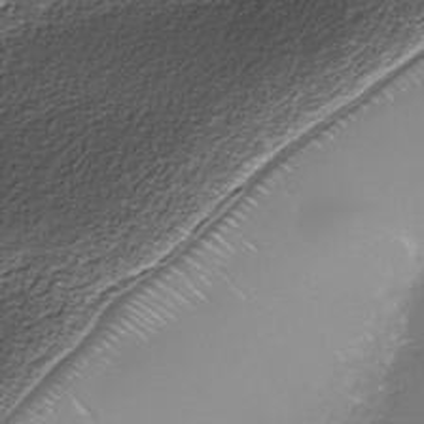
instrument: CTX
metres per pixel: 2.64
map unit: Nhe
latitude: -37.5021
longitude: -87.0647
